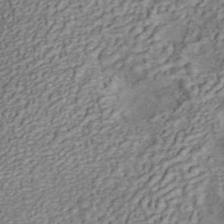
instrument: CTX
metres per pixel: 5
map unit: ANa
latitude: 45.3104
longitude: 25.6344
